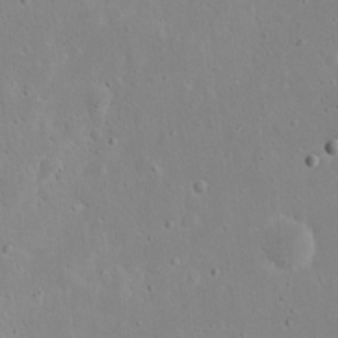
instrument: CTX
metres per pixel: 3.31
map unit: eHh
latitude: 17.4426
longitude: -71.0647
